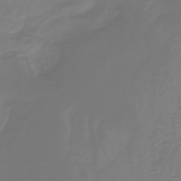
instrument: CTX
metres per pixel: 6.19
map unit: lHb
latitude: -41.3321
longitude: 64.6897
